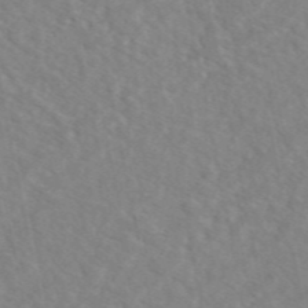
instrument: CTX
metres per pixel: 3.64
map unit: eAb
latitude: 48.4412
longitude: 117.5966
